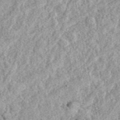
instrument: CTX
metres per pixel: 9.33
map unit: eAb
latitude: 38.8380
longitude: 110.1228
